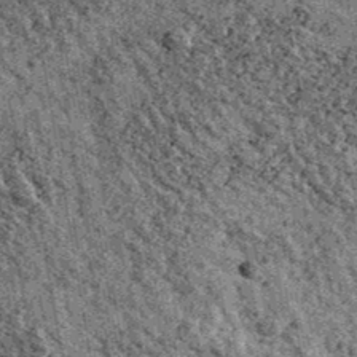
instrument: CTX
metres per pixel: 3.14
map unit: Ave
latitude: 40.4790
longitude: -107.7261
